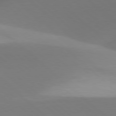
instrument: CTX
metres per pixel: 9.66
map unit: lApd
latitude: 77.9339
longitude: -50.7813
